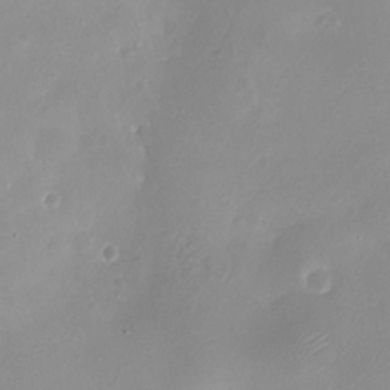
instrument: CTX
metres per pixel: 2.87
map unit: eHh
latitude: -5.1242
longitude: -78.1956
